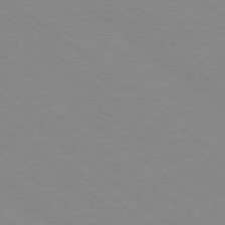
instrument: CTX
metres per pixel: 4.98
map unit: Hpe
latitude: 78.6113
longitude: -124.1955
